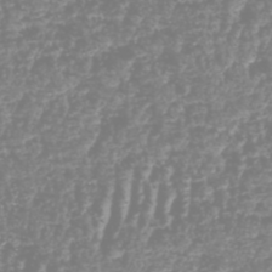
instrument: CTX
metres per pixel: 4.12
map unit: HNhu
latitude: -48.5763
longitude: 29.1053
